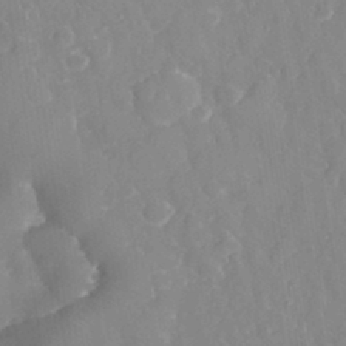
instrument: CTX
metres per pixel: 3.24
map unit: eHh
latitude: 32.5735
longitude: -59.8961
